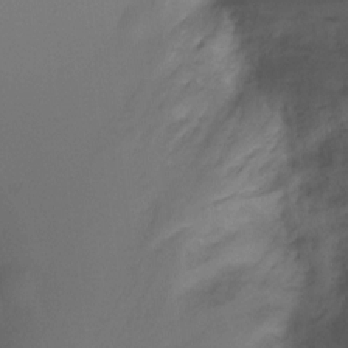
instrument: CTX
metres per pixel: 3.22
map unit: Ht
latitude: -8.0094
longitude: -28.8380
